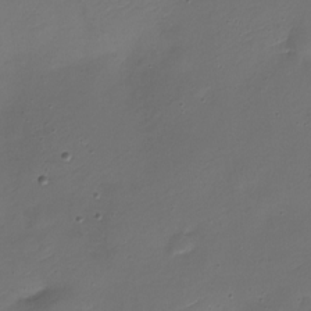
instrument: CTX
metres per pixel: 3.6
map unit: Nhe
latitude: -19.1053
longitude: 145.1053
